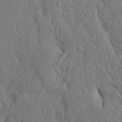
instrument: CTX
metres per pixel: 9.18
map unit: Ave
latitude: 13.8395
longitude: -133.1214
